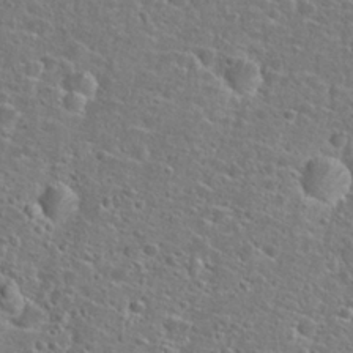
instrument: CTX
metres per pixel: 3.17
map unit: Hto
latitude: 25.4615
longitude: -49.3482
